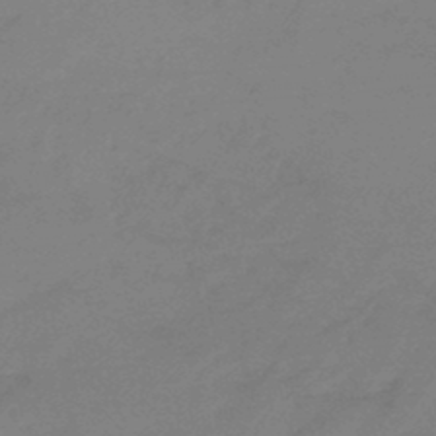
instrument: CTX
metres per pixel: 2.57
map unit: eHb
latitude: -45.5210
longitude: 86.4818
